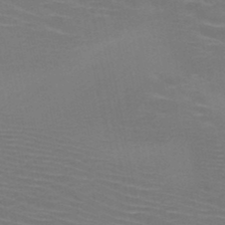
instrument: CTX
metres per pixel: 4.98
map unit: HNb
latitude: -47.0864
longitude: -44.8191
